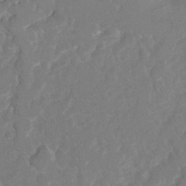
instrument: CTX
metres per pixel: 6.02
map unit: Hto
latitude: 6.3467
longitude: -30.5357
